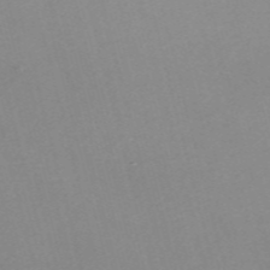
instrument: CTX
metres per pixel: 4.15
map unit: Nve
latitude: -57.8233
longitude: 59.0675
